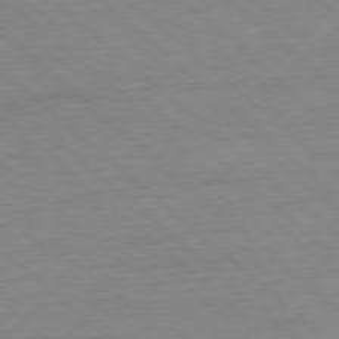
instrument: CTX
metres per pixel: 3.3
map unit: Ap
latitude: -78.2361
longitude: -97.7450
